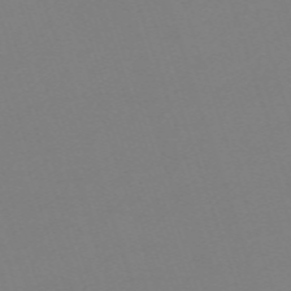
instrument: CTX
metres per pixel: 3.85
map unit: eHh
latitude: -63.2942
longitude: 49.5588
